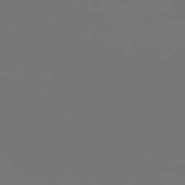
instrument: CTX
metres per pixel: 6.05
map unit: Hpe
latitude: 76.6301
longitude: -135.7260
